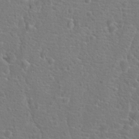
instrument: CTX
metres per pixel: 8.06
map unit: Hto
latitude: 17.4237
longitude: -42.1389
